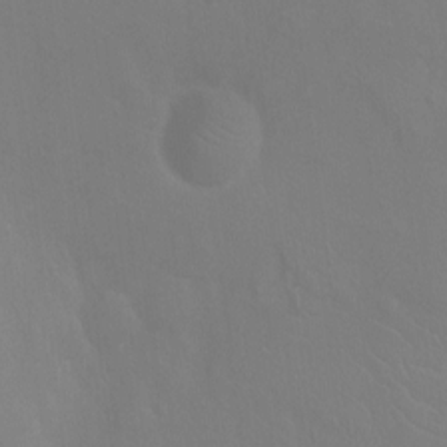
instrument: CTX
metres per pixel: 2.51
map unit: Ht
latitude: -4.2361
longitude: -25.3292
